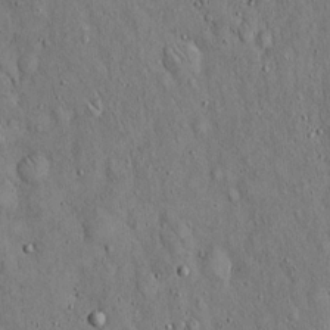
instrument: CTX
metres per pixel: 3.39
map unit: Hto
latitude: 14.9325
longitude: -58.3278
